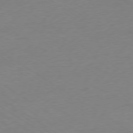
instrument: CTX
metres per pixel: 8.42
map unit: Ap
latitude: -78.4251
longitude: -58.3278
